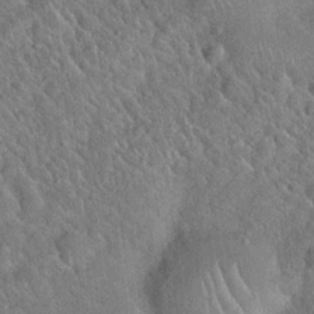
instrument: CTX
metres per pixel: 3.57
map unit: Hto
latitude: 19.5560
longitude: -52.5357
